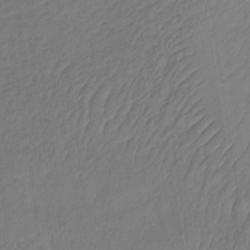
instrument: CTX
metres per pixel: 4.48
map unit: lHb
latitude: -36.7652
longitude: 69.4643
